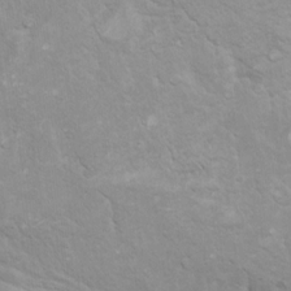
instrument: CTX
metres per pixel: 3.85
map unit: Ht
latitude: 5.5182
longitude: -29.3859
